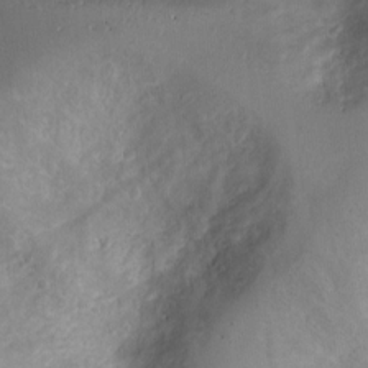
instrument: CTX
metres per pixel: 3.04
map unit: Ht
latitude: 1.0458
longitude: -25.4237
